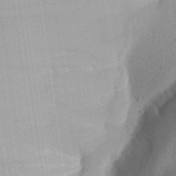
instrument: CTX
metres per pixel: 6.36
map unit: Aa
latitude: 29.6316
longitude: -145.1970
